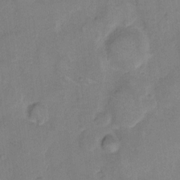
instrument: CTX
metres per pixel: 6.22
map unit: eHh
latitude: 10.9514
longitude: -64.5357
